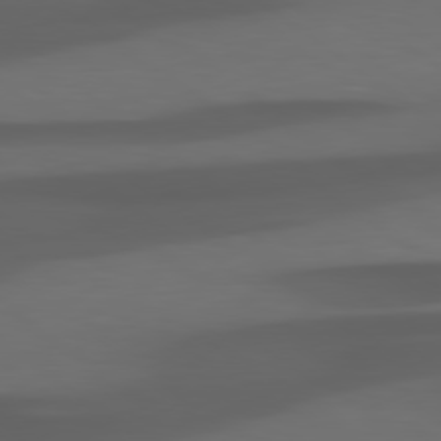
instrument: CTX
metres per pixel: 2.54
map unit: Hpe
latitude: 79.3104
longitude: -124.4790
